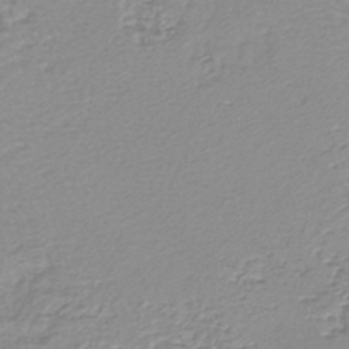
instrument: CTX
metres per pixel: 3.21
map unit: lHb
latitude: -44.4251
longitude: 78.7652
